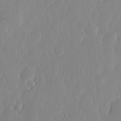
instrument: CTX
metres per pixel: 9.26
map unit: lHvf
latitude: 17.5371
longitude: -115.3292
